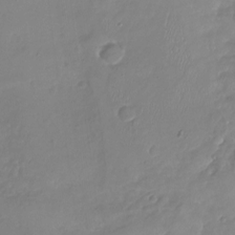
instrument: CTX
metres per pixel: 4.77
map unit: Nhu
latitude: -18.7463
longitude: -57.4048
